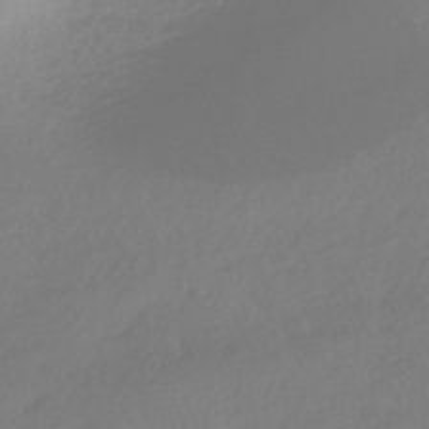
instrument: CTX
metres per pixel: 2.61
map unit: HNhu
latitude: -41.7100
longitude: 93.3888
